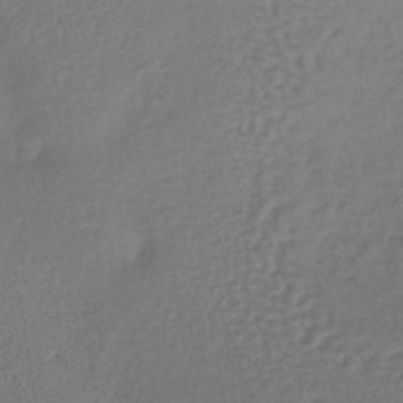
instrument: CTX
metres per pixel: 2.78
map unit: lHb
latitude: -38.4818
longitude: 63.5588
